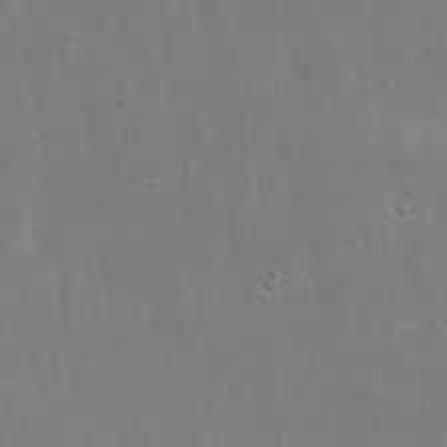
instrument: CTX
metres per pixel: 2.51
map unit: eHh
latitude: 17.6505
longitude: -72.6302
